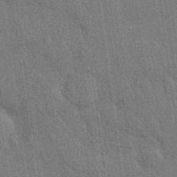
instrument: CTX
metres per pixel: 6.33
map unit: Nhu
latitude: 27.8395
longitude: -68.1956
